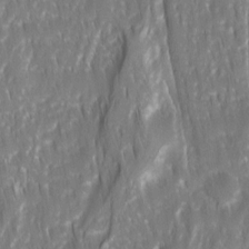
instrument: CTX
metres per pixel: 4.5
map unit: Ave
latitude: 15.3671
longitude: -134.8947
